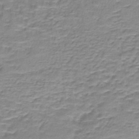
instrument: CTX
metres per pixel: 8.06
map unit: lHb
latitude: -41.6155
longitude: 58.1416
